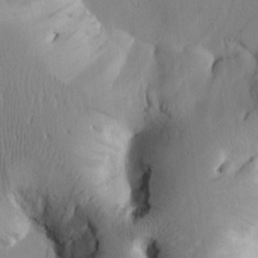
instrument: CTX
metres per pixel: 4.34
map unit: Htu
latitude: 1.8016
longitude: 176.7841
